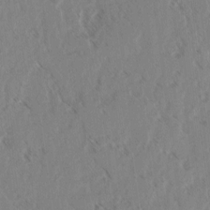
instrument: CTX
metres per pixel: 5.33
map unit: lAvf
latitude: 3.1403
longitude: -105.2726
